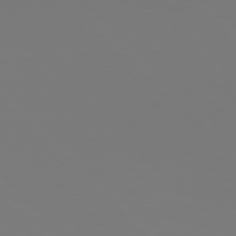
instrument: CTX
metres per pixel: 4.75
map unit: Hpe
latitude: 76.9513
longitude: -132.3467
